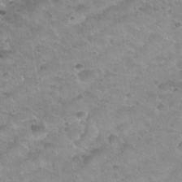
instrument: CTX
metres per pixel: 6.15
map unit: Nhu
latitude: 30.5735
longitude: -52.7246
